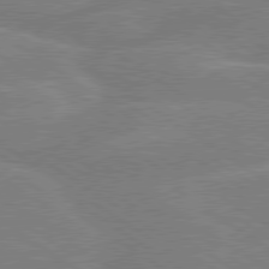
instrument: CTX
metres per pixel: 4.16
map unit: lApd
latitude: 79.3482
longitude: -130.7247
